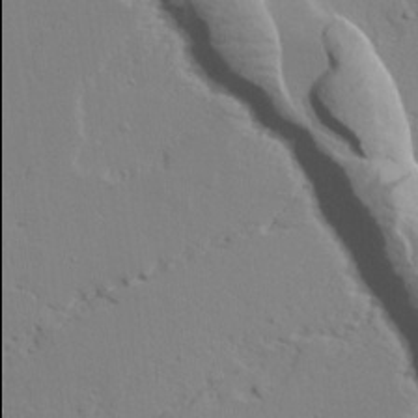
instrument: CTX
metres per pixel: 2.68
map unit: lAvf
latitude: 25.1403
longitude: -109.9906
